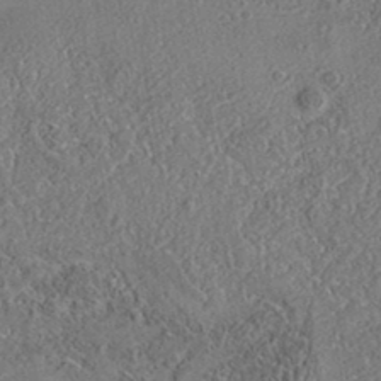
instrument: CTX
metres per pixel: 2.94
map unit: eAb
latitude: 35.5749
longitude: 110.5195
